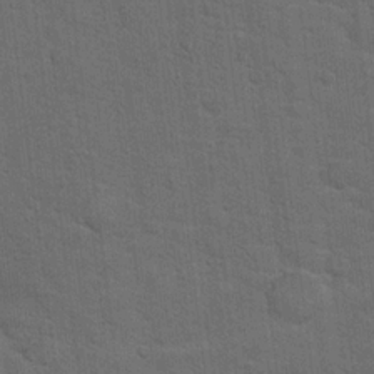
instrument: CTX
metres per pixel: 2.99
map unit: Hto
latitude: 15.9717
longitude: -38.1011
